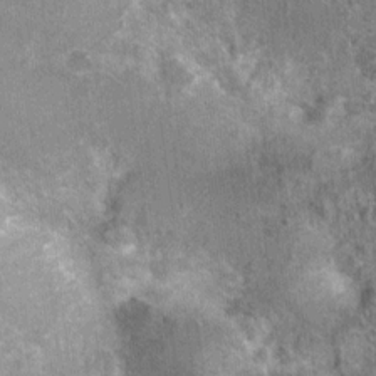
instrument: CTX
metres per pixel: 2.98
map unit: Nhu
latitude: 7.9528
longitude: -20.6112
